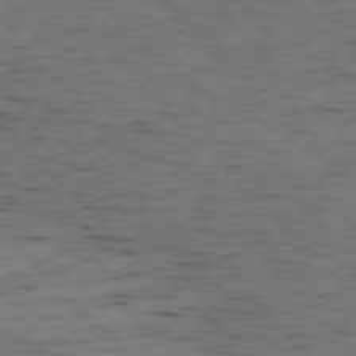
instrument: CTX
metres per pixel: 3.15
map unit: Ap
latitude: -76.8786
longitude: -91.3293
